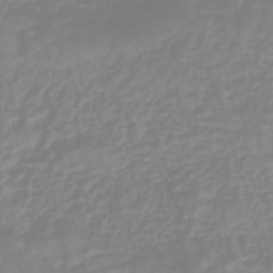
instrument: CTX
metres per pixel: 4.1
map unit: eHb
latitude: -45.2754
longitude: 84.3306
